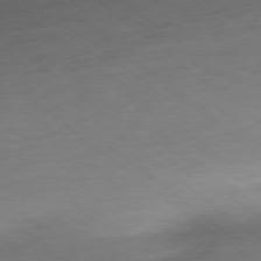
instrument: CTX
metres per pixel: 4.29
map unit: Ap
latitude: -78.9352
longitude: -78.3090
